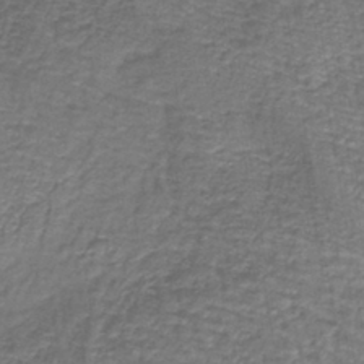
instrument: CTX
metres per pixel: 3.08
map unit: lHb
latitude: -40.1606
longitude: 61.9745
